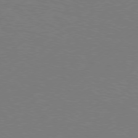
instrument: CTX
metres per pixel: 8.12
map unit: Hpe
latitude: 75.9717
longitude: -130.8380
